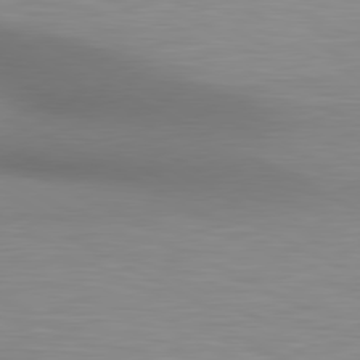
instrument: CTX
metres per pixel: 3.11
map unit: lApd
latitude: 80.5735
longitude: 132.2740
